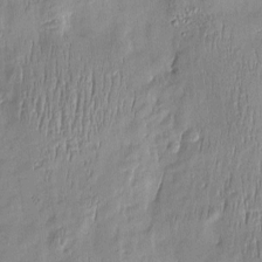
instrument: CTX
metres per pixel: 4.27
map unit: Htu
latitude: -5.7855
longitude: 174.4817
